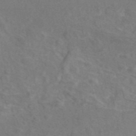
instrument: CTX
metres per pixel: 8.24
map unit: eAb
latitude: 45.9528
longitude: 110.2739
